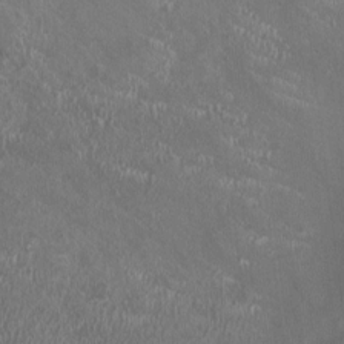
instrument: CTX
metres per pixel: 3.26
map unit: HNhu
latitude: -3.6910
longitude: -1.6316
